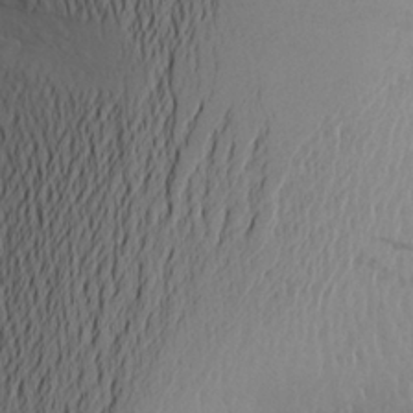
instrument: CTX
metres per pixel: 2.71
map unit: Aa
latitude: 25.6316
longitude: -147.3860
